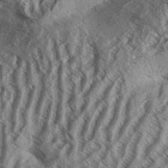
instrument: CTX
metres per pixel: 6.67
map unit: Aa
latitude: 33.1214
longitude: -137.6505
